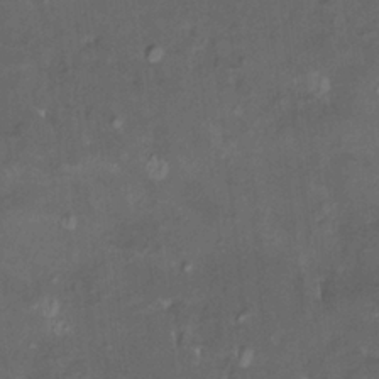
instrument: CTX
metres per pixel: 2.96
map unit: HNhu
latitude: 4.7435
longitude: 13.7667
